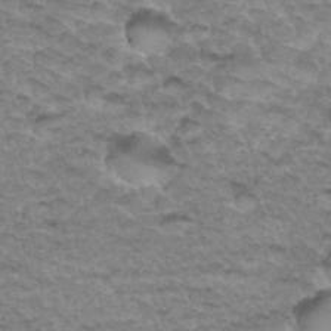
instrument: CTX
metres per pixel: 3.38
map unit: Hto
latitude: 34.5923
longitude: -47.7828
